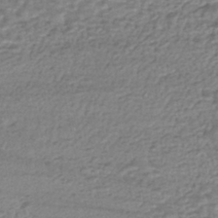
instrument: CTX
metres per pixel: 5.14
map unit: HNhu
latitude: -43.9556
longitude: 105.3887
